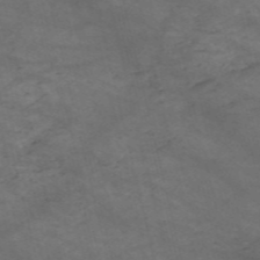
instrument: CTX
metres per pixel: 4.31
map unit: HNb
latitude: -55.7478
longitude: -45.3104
